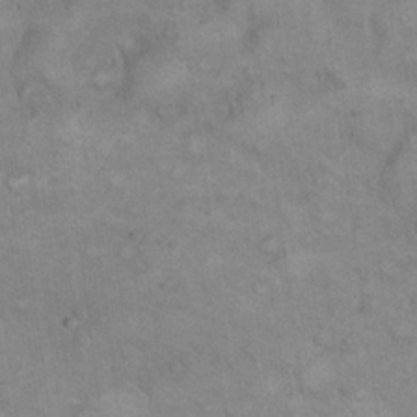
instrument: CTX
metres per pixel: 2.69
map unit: eHh
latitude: 21.8206
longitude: -62.1200
